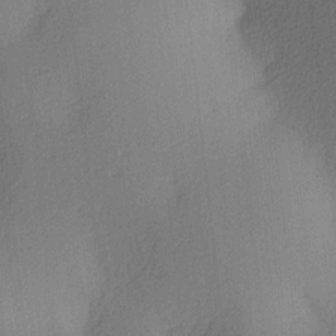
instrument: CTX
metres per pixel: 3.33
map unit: lAa
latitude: 3.8205
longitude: -111.6316
